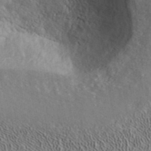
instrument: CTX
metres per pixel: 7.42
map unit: ANa
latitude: 38.9325
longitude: 22.4062
